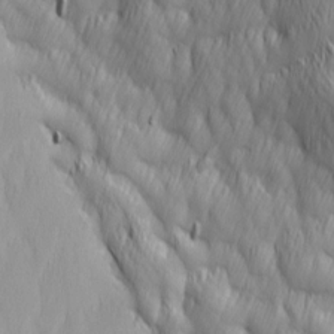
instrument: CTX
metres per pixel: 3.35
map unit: Ave
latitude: 13.1025
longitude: -105.5749
